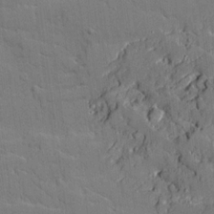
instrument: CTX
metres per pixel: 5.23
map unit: Ave
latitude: 18.4790
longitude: -128.3467
